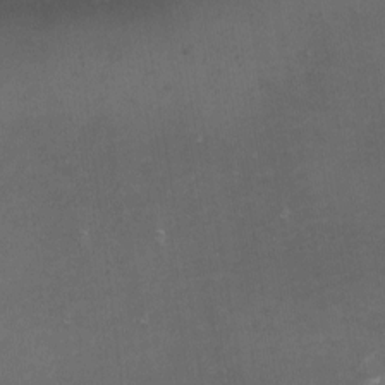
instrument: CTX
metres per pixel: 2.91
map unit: eHh
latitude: -1.7289
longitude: -79.4427
